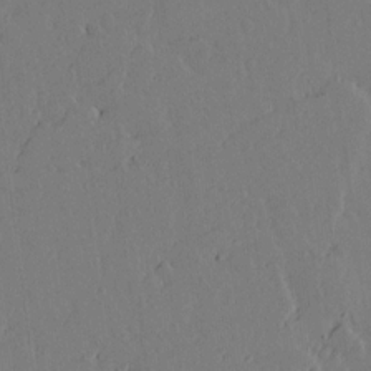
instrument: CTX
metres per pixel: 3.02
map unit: lAvf
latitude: 15.6505
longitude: -126.1956
